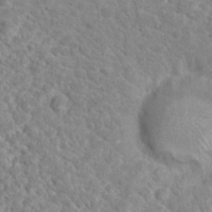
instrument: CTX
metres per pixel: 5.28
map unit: Nhu
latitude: 16.7813
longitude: -31.5749
